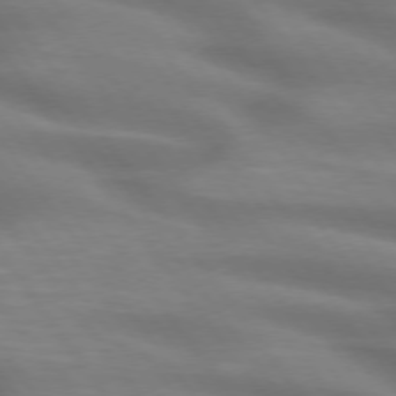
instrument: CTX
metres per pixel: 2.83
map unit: lApd
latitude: 74.7624
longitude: -59.6127
